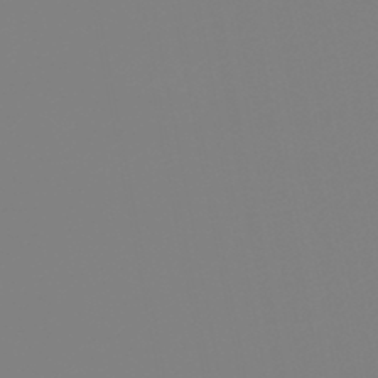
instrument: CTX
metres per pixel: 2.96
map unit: HNb
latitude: -46.0283
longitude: 55.2187
